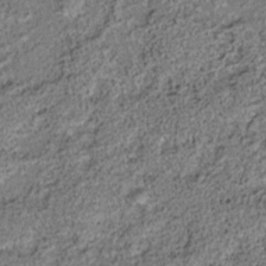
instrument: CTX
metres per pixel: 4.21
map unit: HNhu
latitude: -36.3306
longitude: 33.3510
